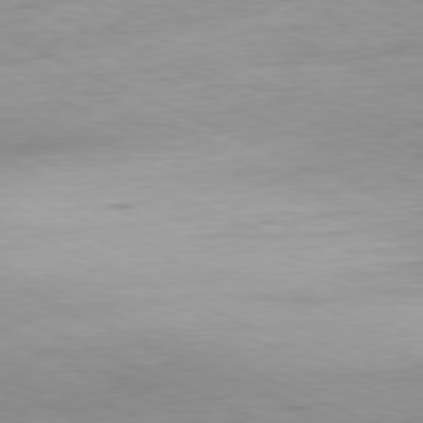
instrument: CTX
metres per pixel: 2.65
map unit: Ap
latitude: -81.4077
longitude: -71.2726
